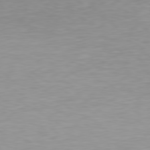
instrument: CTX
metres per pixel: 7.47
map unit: Hpe
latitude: 78.4223
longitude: -145.6127
